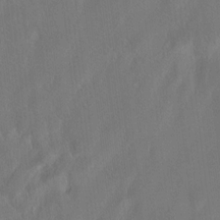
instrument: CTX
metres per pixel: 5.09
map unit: lAvf
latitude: 7.3860
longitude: 166.0094
